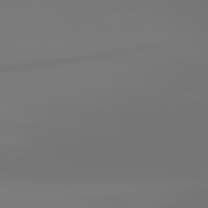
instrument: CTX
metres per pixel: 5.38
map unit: lApd
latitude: 83.0458
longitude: -131.5372
